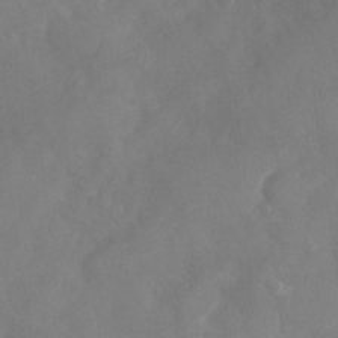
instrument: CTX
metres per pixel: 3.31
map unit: Nhu
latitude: -23.7289
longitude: -57.2348
